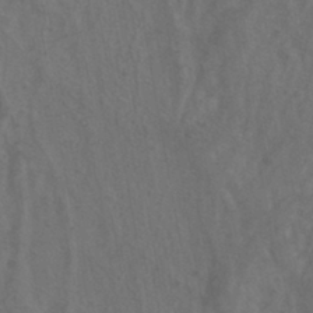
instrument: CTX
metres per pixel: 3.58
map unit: ANa
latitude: -39.0487
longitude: 97.2943
